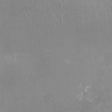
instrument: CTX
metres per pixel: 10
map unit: Nhu
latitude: -11.9745
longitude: -41.2348
